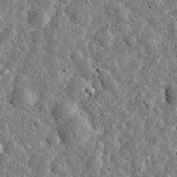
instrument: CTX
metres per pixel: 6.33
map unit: eHh
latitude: 31.7639
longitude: -73.7639
